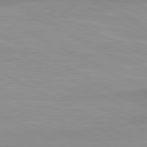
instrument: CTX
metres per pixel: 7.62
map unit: lApd
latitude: 80.7435
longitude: 157.6533
